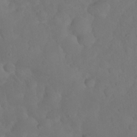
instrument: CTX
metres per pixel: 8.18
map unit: Nhu
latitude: 26.9325
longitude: -65.1970
